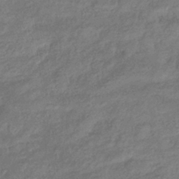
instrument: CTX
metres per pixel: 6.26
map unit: eHb
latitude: -38.8408
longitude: 81.0865
